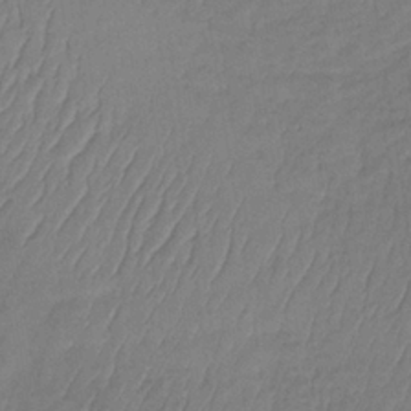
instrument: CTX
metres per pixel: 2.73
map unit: lHb
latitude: -35.6911
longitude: 65.3132
